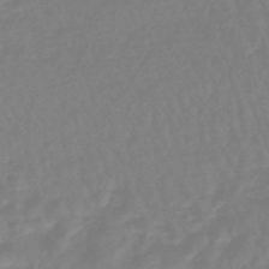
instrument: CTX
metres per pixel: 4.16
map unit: eHb
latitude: -45.8422
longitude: 81.7667
